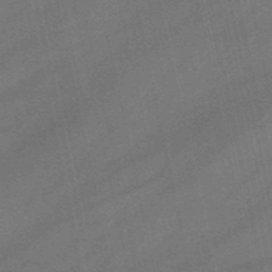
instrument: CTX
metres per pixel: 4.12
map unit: HNb
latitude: -51.8800
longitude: -42.1011
